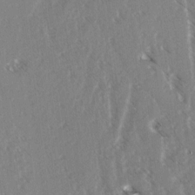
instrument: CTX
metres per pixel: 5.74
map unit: lAvf
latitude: 4.2900
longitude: -105.3104
